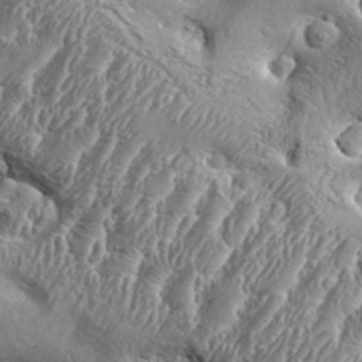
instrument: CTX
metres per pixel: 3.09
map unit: Aa
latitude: 34.4790
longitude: -134.7813
